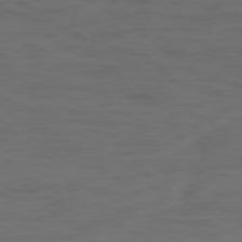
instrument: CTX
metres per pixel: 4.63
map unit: Ap
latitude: -78.4818
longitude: -79.4805
